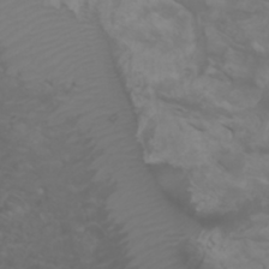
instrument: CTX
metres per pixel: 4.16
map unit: Nhu
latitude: -5.6533
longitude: -79.5938
